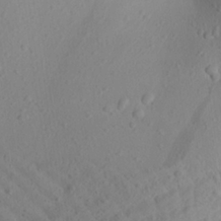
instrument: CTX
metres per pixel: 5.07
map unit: Aa
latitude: 25.1970
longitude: -143.7828
